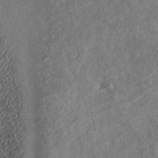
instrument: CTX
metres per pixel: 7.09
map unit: ANa
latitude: 42.4601
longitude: 18.5196
